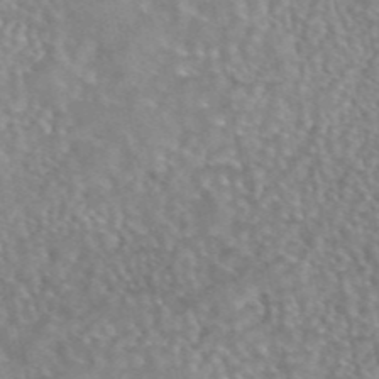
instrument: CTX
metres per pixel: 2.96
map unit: eAb
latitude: 44.3278
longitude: 107.9556
